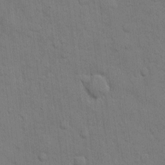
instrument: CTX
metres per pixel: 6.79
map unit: eHh
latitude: 10.8002
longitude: -67.0458
